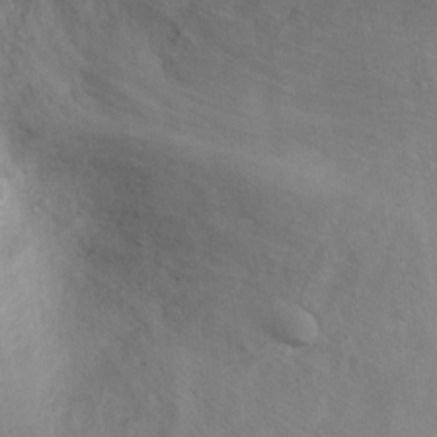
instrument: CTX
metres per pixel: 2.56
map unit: Ht
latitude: 3.5371
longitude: -29.1781
